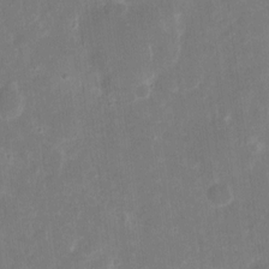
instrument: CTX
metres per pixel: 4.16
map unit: eHh
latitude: 8.3278
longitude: -71.1970
